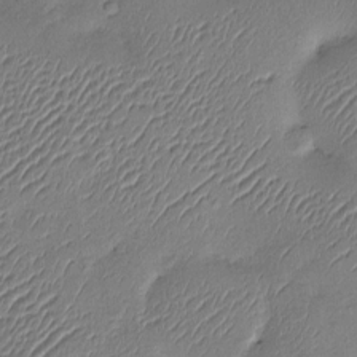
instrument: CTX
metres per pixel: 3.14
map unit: eHh
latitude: -3.5777
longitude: 17.8801
